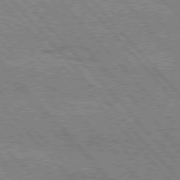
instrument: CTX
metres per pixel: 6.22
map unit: Hpe
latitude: 76.3467
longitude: -150.7813
